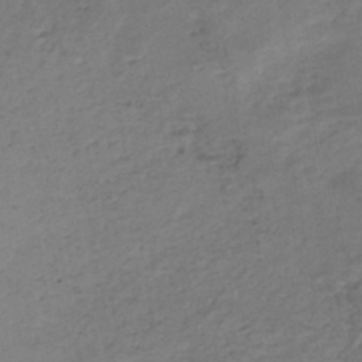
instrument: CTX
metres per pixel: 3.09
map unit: Nhe
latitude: -46.9919
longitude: 152.3684
